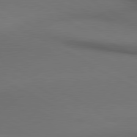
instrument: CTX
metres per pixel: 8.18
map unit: lApd
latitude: 80.4790
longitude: 155.6722
